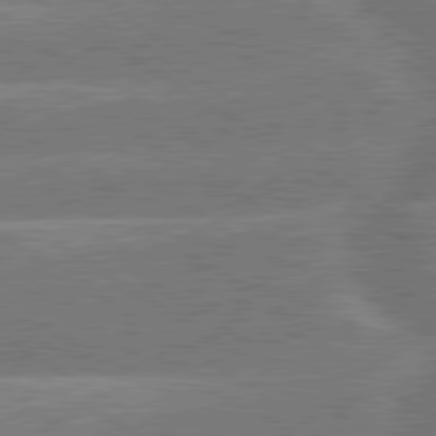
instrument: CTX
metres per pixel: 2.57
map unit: lApd
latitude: 79.8961
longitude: -145.9150
